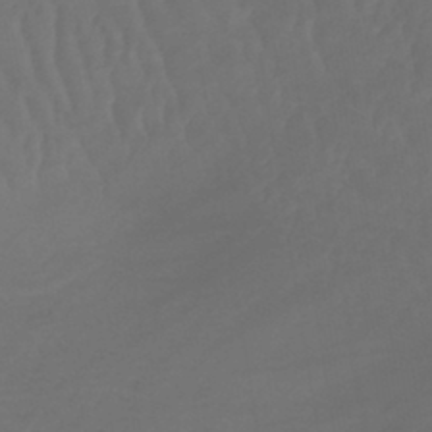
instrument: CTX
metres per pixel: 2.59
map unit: lHb
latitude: -42.9919
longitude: 65.7856
